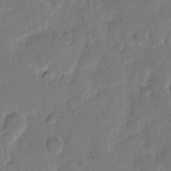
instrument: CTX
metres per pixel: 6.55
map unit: eHh
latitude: 9.0270
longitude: -64.3089
